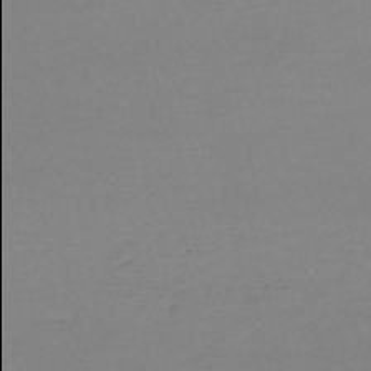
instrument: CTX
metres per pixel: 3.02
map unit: HNb
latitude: -50.8975
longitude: -53.9906
